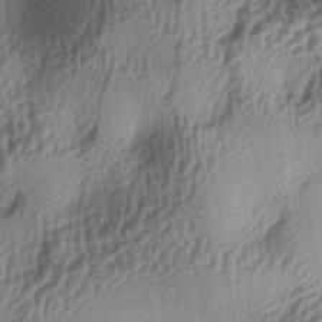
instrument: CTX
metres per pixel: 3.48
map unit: lAa
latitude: -5.8800
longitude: -123.8394
